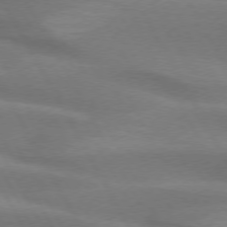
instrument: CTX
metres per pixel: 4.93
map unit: lApd
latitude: 74.2145
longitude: -65.2348
